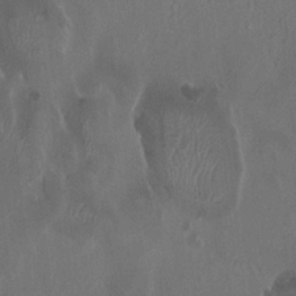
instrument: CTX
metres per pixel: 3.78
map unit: HNhu
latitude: 1.4426
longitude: -4.0444
